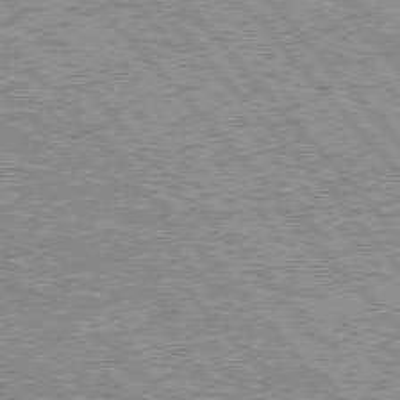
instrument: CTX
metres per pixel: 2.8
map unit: lApd
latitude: 76.0822
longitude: -75.5938
